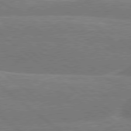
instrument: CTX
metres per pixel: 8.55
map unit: Hpe
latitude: 78.9703
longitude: -152.9514
